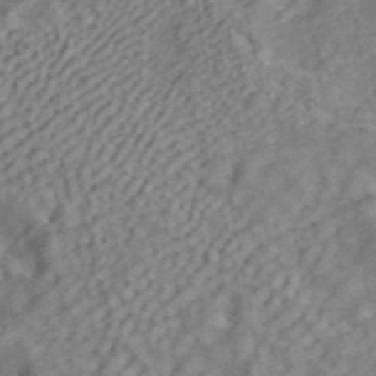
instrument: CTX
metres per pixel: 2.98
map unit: ANa
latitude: 42.5924
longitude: 17.8045
